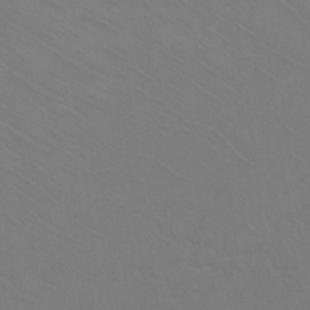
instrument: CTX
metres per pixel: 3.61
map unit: Ht
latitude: -10.3117
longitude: -38.2145
